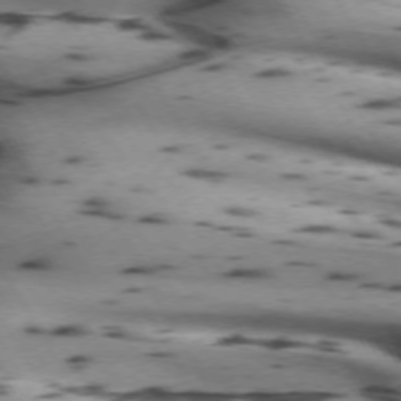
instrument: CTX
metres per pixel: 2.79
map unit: lApd
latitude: 72.0822
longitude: -52.1389
